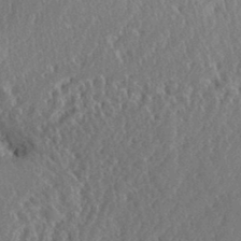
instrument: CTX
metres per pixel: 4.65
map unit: eHh
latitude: 35.1403
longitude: -132.7624
